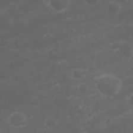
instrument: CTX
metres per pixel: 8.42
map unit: Nhu
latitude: 23.6883
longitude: -60.2144
